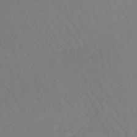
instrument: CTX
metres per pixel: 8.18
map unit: lHb
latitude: -45.5777
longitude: 72.0094
